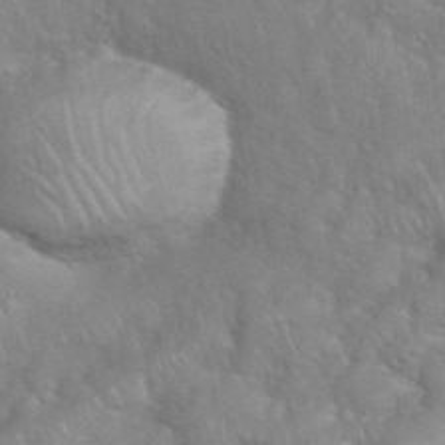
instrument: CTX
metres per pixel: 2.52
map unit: eHh
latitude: 38.9891
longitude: -57.9339
